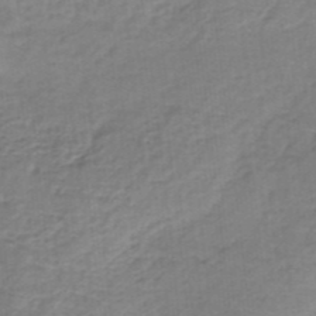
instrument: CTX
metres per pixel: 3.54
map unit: HNb
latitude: -34.6141
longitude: 59.7855
